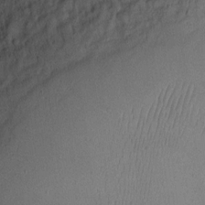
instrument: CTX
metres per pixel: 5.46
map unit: eHh
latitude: 5.5749
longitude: -71.3481
